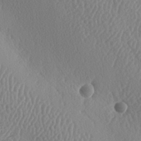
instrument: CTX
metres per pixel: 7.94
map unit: lAa
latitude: -8.7274
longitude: -128.7057
